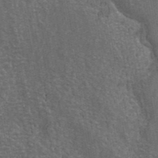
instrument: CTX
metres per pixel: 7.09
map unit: ANa
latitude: 43.2726
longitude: 16.3307
